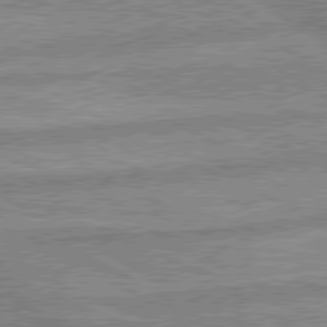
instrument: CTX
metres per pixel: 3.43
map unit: lApd
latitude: 80.0255
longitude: -171.6883
